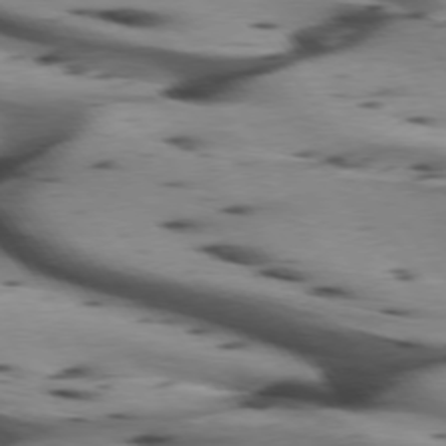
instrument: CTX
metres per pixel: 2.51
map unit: lApd
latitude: 75.1214
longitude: -64.4034
